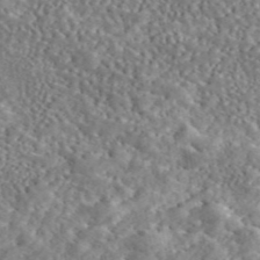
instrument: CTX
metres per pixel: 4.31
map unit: eAb
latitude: 45.2348
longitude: 128.7463
